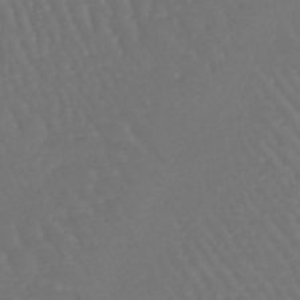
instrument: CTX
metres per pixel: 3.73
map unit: lHb
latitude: -46.1983
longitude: 76.7652
